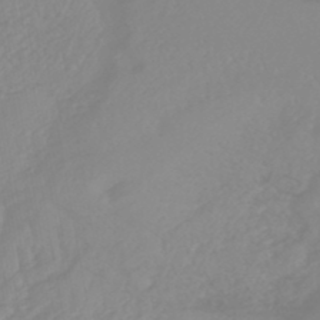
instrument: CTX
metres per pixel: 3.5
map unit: lHb
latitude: -45.0675
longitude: 79.4832
